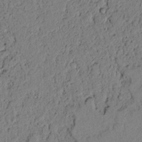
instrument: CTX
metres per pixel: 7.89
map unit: lAvf
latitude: 4.7246
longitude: 167.3321
